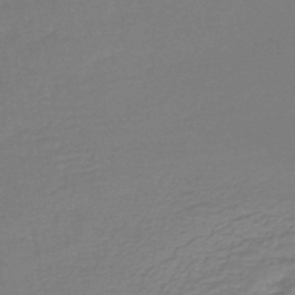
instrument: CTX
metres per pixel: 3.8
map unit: lHb
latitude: -42.6140
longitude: 60.2173
